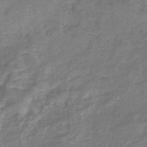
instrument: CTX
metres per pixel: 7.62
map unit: lHb
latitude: -41.7477
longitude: 79.0864
